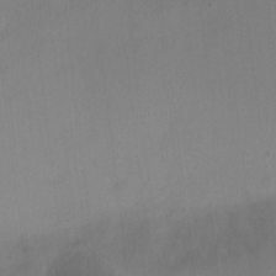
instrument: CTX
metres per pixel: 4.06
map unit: Nhu
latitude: 4.1578
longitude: -16.7057
